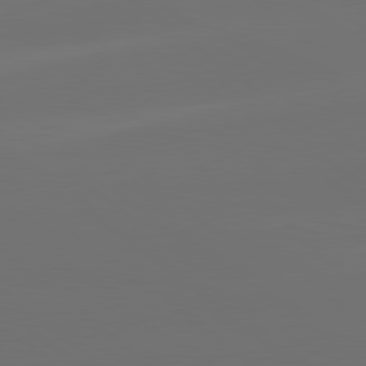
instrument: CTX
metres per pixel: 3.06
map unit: lApd
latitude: 79.1592
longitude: -172.4978
